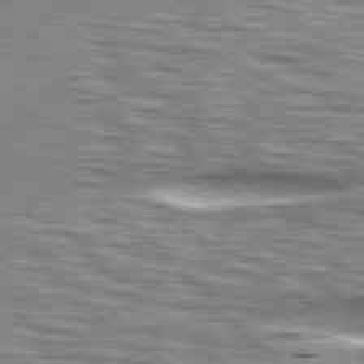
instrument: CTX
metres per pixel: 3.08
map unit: lApd
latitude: 76.7813
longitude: -58.7057
